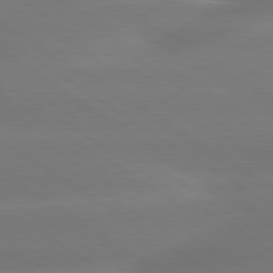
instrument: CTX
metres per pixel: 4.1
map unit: lApd
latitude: 79.8017
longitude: -134.9513
